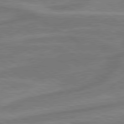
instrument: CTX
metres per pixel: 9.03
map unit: lApd
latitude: 79.6883
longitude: -172.5923
